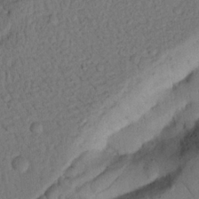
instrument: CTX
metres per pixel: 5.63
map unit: Nhu
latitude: 21.3671
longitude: -75.5749
